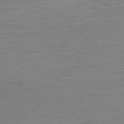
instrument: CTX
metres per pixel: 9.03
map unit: Hpe
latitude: -81.6911
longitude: 9.6155
